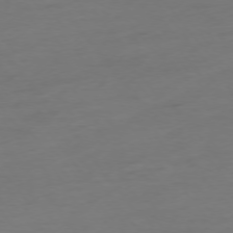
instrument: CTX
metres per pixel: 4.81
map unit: Hpe
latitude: -75.7100
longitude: -15.5183
